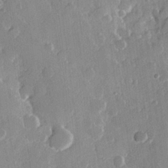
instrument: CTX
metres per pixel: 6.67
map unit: Hve
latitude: 22.7624
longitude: 149.2565
